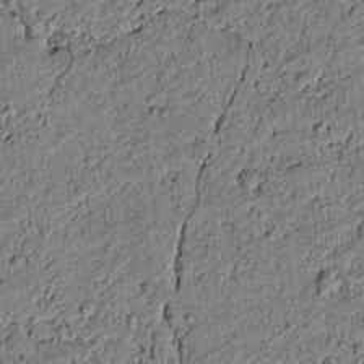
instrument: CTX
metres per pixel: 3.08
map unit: lAvf
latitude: 3.9150
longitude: 168.7274
